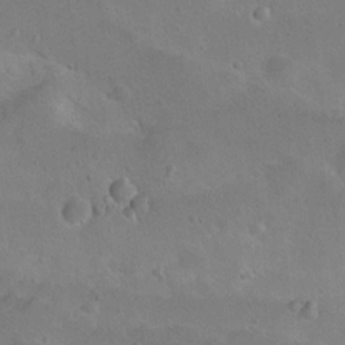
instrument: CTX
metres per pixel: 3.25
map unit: Nhu
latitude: 15.1026
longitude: -29.0080
